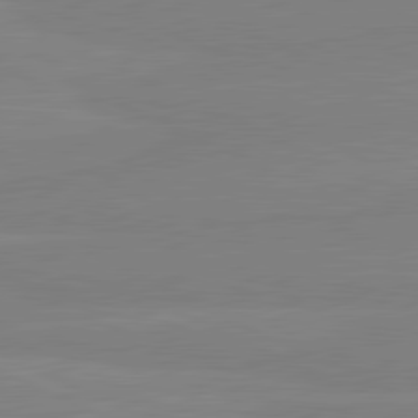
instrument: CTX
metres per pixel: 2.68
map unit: lApd
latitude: 81.2537
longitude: -178.9514
